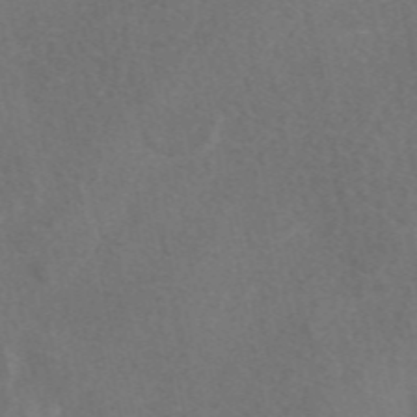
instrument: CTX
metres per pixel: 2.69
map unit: eAb
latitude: 48.0255
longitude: 118.7463
